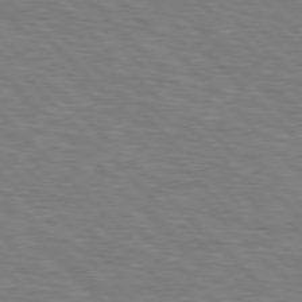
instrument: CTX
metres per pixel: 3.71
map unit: Hpe
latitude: 77.1970
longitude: -151.5371
